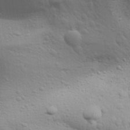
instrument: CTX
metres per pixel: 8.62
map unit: Aa
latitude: 29.8583
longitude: -139.5182
